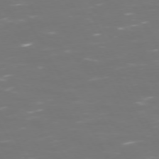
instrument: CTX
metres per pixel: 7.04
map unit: Hpe
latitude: 72.5168
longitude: -125.9906
